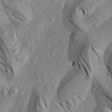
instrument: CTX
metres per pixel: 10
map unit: Aa
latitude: 18.7246
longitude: -145.5371
